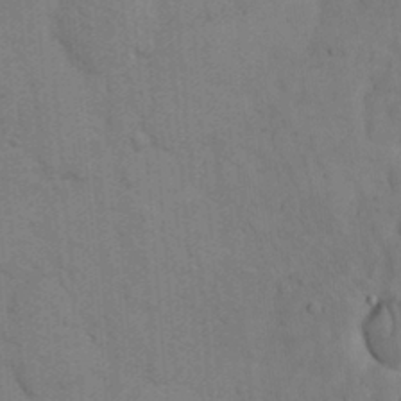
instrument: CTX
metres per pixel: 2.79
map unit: eHh
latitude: 18.5734
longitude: -63.7828
